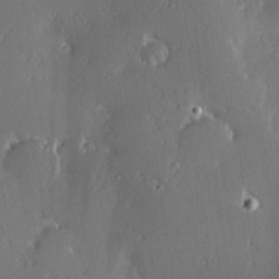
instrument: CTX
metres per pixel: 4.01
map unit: Hve
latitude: 27.4427
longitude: -93.8394
